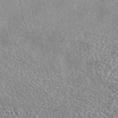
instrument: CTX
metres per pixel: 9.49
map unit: eAb
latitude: 44.5734
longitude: 114.0283
